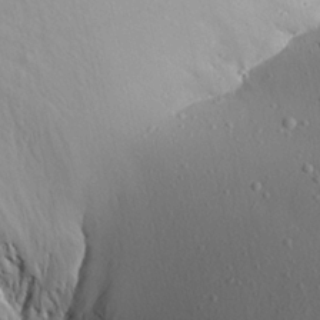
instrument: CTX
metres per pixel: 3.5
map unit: Aa
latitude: 22.2145
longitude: -142.4223
